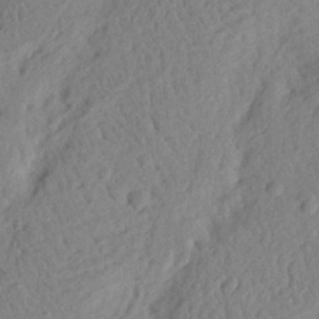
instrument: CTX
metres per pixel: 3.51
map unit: Nhu
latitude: 20.3656
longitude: -76.7246
